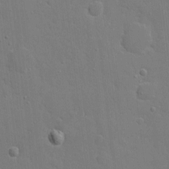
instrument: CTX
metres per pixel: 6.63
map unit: eHh
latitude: 5.0836
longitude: -67.2159
